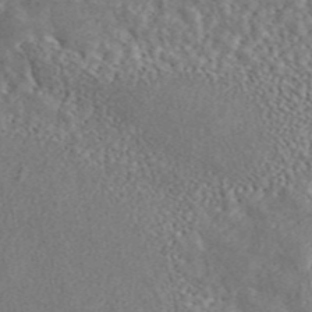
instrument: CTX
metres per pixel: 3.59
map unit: ANa
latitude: 45.2726
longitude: 27.4832
